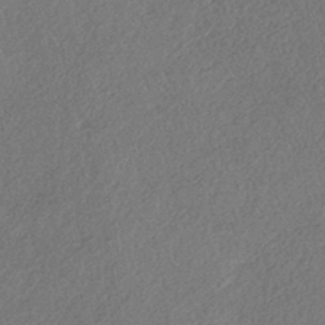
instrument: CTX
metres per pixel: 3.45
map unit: eHh
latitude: -42.7463
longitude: 121.0675
